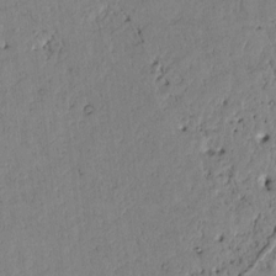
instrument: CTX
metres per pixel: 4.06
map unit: Htu
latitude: -2.9541
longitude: 167.5777
